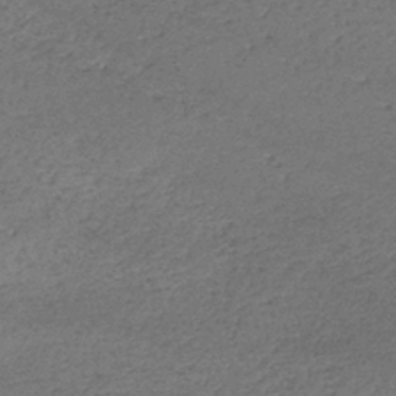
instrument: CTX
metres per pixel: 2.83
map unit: lHb
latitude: -39.7856
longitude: 75.7667
